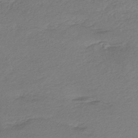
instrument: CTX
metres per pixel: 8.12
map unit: lHb
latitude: -43.6721
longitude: 60.2928
